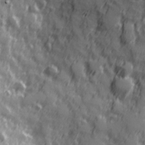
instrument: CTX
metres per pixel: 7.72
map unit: Hve
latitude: 26.0255
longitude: 146.4818
